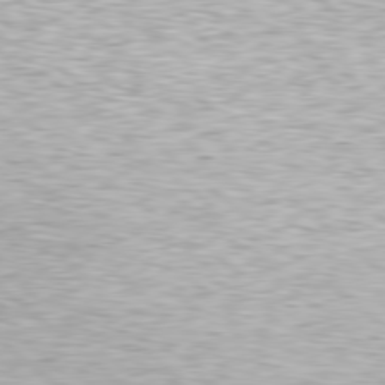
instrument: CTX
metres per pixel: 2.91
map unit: Hpe
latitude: 78.2901
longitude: -149.0081
